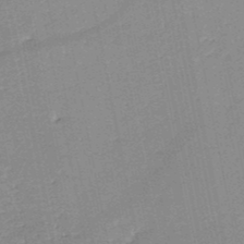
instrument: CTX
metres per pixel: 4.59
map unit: HNb
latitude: -49.3321
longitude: -42.5924
